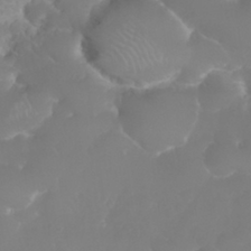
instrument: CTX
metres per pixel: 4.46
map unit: eHh
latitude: 30.8380
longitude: -65.1970
